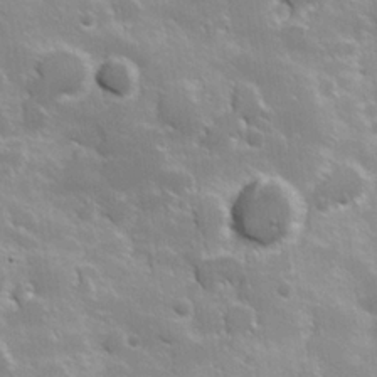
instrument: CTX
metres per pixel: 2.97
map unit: Hve
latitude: 23.9339
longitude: 146.9919
